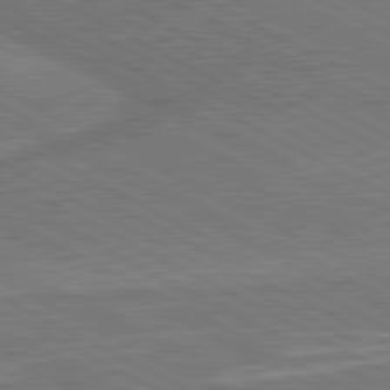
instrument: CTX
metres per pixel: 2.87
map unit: lApd
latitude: 80.8569
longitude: 141.6344
